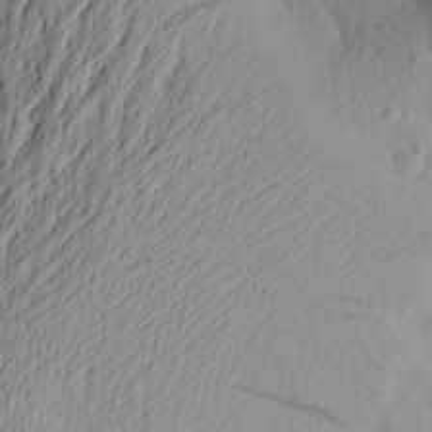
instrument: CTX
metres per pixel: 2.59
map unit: Aa
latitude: 25.0080
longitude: -149.4804
